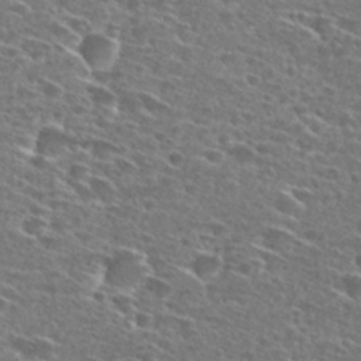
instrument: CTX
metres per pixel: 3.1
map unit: Hto
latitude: 27.7072
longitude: -46.5924
